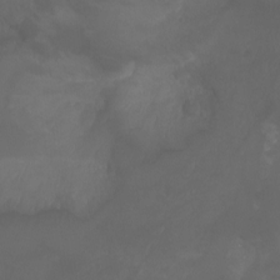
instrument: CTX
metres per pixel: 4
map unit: Nhu
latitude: -4.8030
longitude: -75.5938
